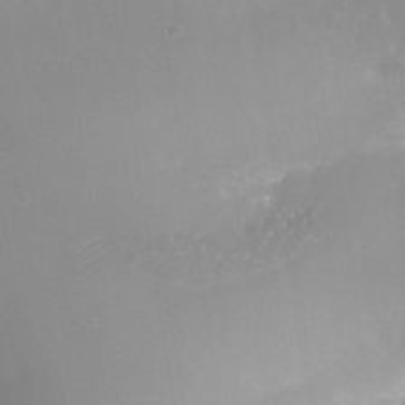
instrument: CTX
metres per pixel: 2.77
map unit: Nhe
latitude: -38.0661
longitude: -119.8394
